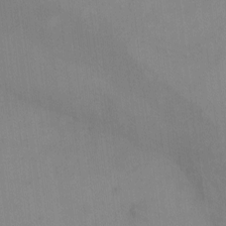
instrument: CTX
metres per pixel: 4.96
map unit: eHh
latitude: -9.2187
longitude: -67.6882
